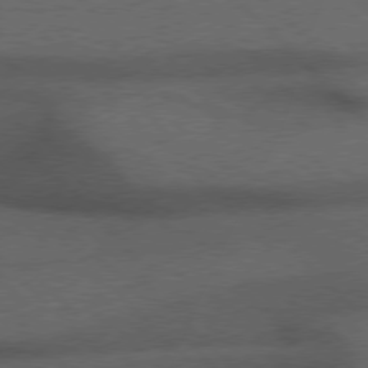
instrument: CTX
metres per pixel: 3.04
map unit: Hpe
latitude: 76.7057
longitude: -156.7624
